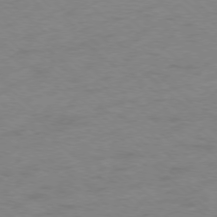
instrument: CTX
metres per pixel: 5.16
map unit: Ap
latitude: -77.5210
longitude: -77.1592
